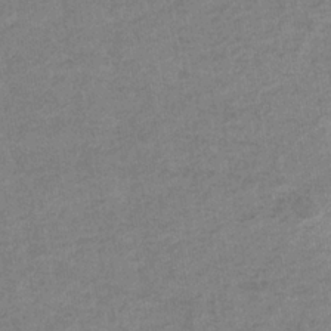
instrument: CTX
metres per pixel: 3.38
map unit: eHb
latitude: -35.1998
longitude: 77.3321
